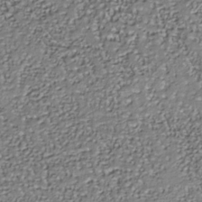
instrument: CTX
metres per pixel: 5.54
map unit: Nhu
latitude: -37.9556
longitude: -81.5560
